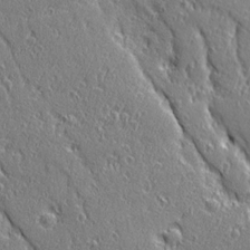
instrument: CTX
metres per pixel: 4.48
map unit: Ave
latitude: 20.9514
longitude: -136.1200
